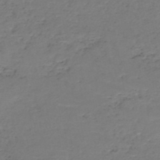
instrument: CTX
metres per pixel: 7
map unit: HNb
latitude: -50.1039
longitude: -52.8947
